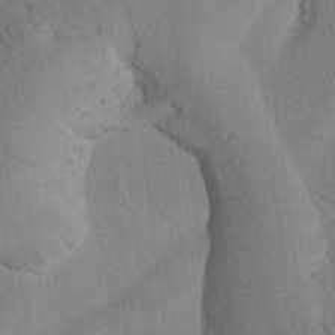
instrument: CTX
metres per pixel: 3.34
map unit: Htu
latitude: -0.9164
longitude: 172.7085
